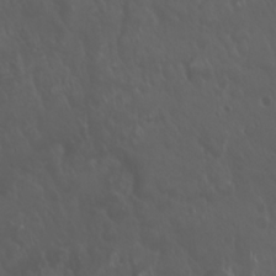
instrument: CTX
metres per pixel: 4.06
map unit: Nhu
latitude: 22.8569
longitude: -64.6113
